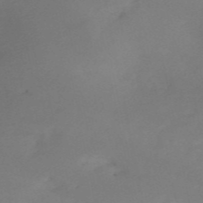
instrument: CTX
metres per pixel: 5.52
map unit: HNb
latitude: -54.9731
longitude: -48.7624
